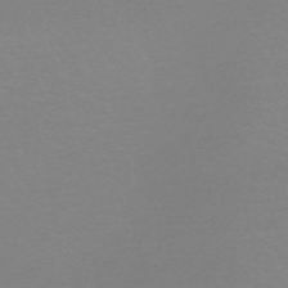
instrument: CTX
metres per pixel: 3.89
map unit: HNb
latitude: -45.8422
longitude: -42.1578
